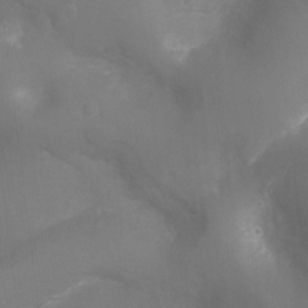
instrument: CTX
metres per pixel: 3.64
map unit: Ht
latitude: -10.6141
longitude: -24.2522
